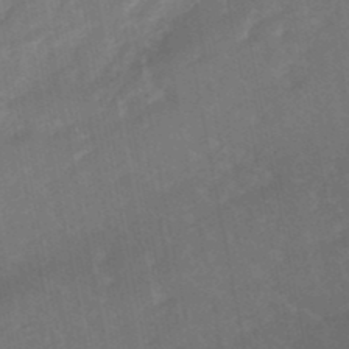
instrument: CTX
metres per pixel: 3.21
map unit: eHb
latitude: -47.8611
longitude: 88.5762
